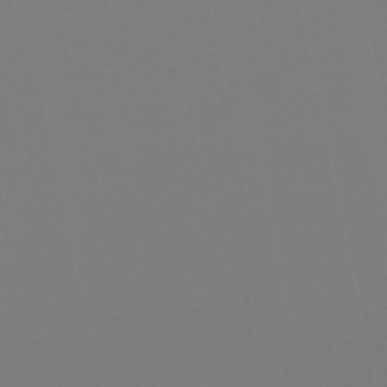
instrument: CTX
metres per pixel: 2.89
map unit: lHb
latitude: -49.6911
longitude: 70.0661
